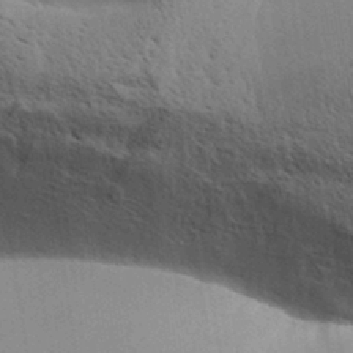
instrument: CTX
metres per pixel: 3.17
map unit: Aa
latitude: 31.4994
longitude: -140.2144
